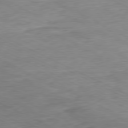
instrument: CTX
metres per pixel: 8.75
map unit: Ap
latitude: -80.5007
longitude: -75.4238
